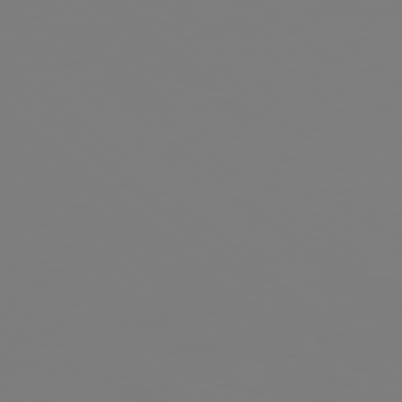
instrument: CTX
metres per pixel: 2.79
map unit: Hpe
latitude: 78.1956
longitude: -134.9702
